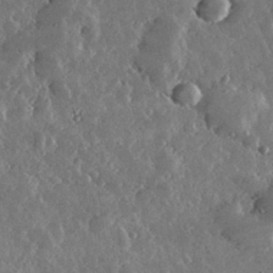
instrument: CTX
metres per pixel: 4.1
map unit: lHvf
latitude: 32.9325
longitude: -89.9339
